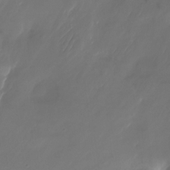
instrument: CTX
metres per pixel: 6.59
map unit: Nhu
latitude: -23.0865
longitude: -71.9150
